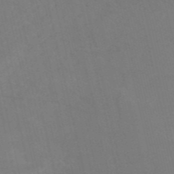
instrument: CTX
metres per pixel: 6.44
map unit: HNb
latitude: -53.4265
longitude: -47.8773
